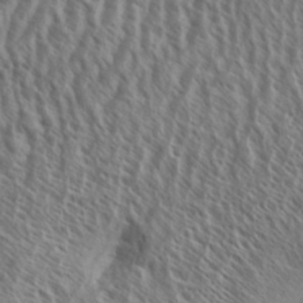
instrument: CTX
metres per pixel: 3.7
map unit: Aa
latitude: 33.7639
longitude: -138.5735
